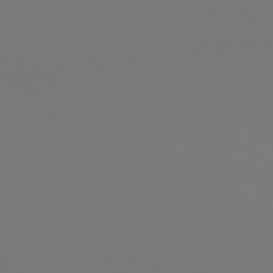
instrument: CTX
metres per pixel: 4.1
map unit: Hpe
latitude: 78.7813
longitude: -175.1025
